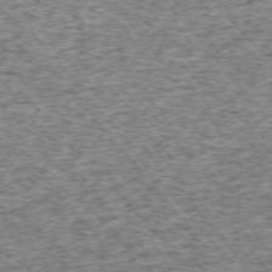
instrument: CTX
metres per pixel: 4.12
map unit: Ap
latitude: -75.0487
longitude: -86.5168
